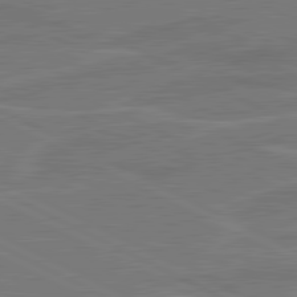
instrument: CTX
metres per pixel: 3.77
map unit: lApd
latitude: 81.0269
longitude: 120.8219
